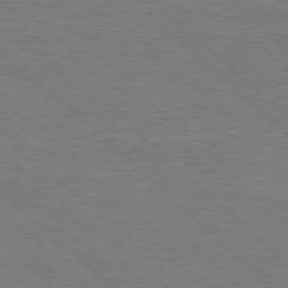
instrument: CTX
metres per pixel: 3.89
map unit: Hpe
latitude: 77.9339
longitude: -152.0444
